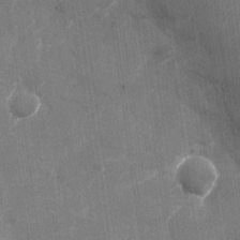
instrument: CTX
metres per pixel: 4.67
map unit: Nhu
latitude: -28.5007
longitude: -74.5735
